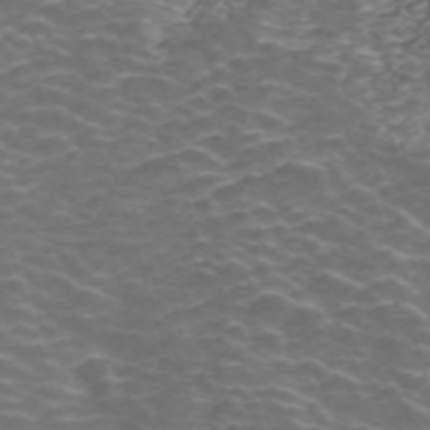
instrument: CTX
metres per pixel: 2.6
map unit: ANa
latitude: 42.4790
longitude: 33.3321
